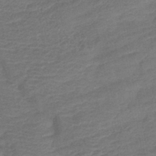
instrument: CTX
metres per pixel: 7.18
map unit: lHb
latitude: -42.5006
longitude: 79.8611
